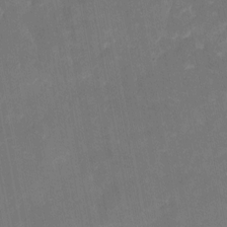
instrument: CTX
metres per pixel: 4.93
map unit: eHh
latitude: 5.3104
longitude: -69.8961
